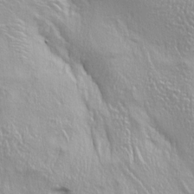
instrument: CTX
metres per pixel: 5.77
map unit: lAa
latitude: 4.1956
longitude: -112.8947
